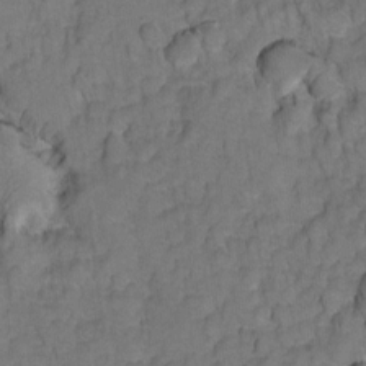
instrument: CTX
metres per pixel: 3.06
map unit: Hto
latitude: 5.2159
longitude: -31.6694
